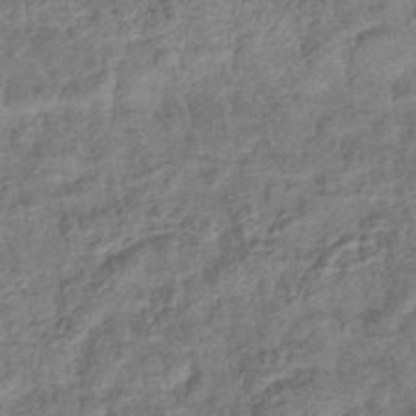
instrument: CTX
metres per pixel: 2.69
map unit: lHb
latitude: -42.8596
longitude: 79.5210
